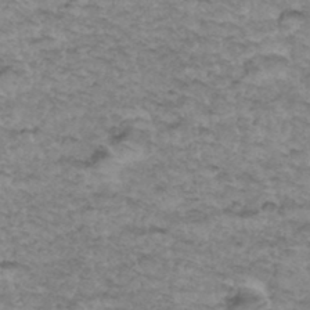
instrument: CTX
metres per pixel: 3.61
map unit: Hto
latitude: 35.3103
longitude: -47.6883
